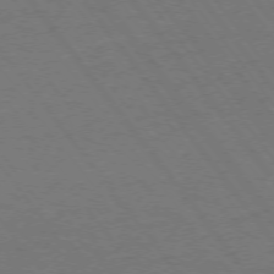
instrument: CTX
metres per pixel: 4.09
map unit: Ap
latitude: -75.3132
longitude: -82.2900
